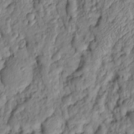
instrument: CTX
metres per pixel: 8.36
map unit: Htu
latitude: -6.1794
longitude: 155.7099
